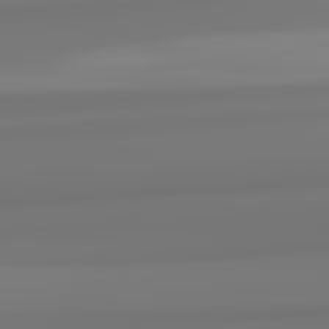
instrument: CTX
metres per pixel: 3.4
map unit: lApd
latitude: 82.5167
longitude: 170.6141
